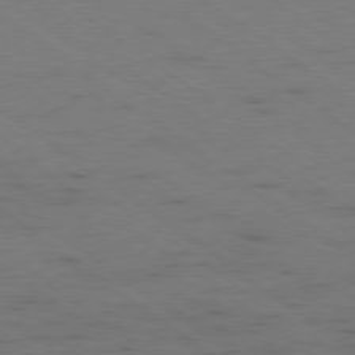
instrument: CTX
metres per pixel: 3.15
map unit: Ap
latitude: -79.4076
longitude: -99.6127
